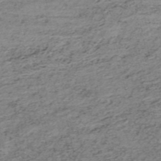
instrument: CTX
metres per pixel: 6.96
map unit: HNb
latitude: -51.7478
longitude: -53.1214
